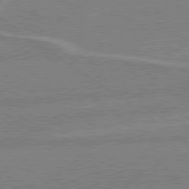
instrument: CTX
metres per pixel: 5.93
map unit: lApd
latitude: 79.0081
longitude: -164.8758
